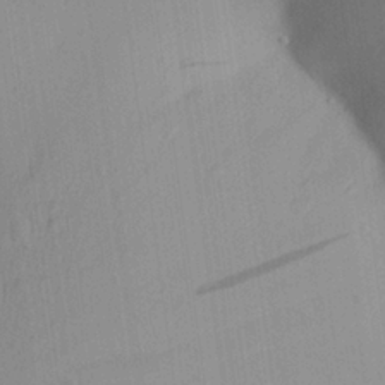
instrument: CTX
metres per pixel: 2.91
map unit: Aa
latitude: 24.9513
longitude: -136.2145
